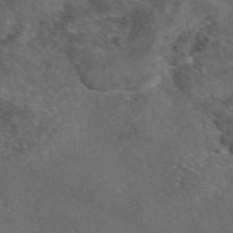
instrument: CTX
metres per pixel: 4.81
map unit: eAb
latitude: 46.4979
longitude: 114.5385
